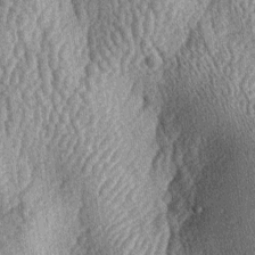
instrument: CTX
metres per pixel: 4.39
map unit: lAa
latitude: -6.2739
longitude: -127.7828
